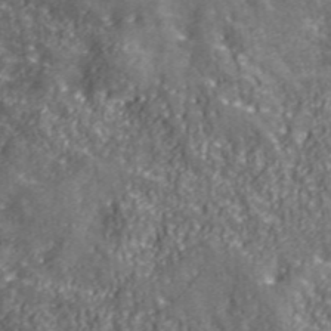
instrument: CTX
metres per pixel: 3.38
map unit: eHh
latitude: 42.8758
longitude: -91.8772
